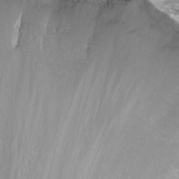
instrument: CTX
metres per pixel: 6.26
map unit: Nhu
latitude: -11.0298
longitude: -65.6505
